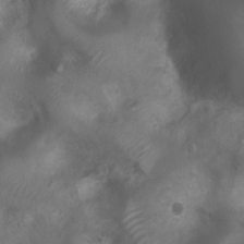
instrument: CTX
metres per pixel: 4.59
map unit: Nhu
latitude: 6.6679
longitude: -20.8380
